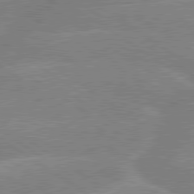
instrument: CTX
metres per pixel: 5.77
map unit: lApd
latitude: 79.6505
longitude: -132.3656
